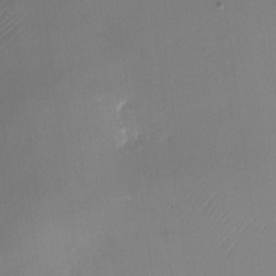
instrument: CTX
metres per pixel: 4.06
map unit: Nhu
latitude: -23.8234
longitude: -71.0269
